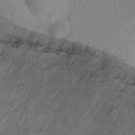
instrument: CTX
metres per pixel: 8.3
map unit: Hto
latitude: 13.1214
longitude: -36.8002
